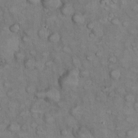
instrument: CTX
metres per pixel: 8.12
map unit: eHh
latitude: 22.4223
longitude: -59.9717
